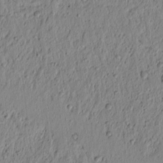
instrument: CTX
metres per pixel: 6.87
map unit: lAvf
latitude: 6.9325
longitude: 164.0472
